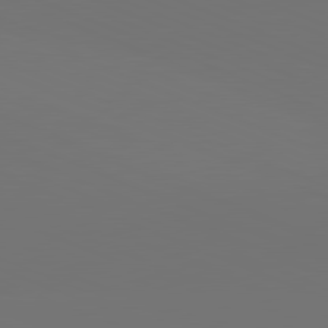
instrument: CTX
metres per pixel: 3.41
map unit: lApd
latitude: 81.6694
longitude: 146.4440
